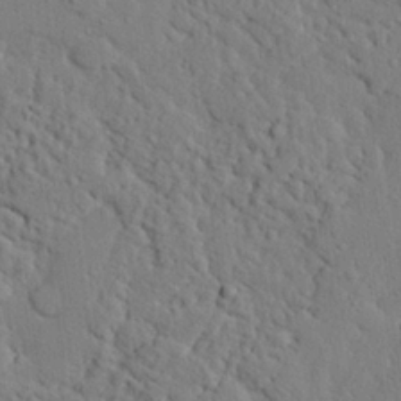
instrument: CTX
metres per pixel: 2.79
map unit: eHh
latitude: 25.0080
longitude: -80.5924
